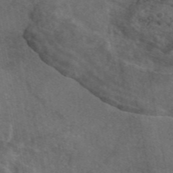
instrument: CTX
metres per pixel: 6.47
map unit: eAb
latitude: 46.3657
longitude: 113.7667
